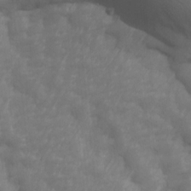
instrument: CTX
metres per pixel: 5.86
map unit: Ave
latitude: 14.0444
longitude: -105.6316
